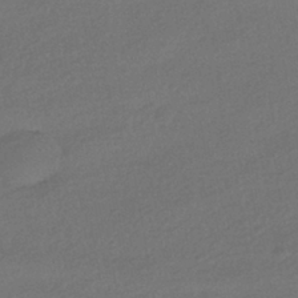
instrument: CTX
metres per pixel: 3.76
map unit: HNhu
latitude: -41.8044
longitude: 95.3509
